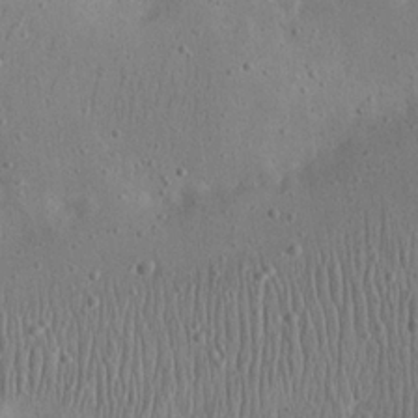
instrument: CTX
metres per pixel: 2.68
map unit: eHh
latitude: 23.9150
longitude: -67.6505
